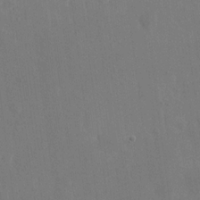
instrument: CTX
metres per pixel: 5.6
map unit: eHh
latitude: 18.9324
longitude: -67.7071
